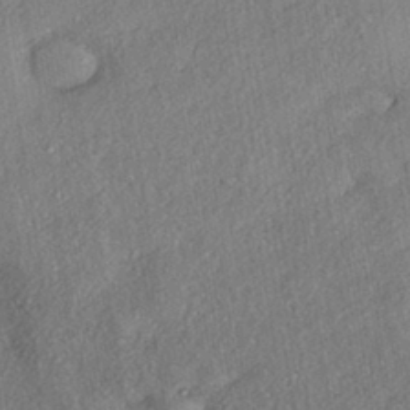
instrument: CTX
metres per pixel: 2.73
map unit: eHh
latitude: -41.8233
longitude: 121.4643
